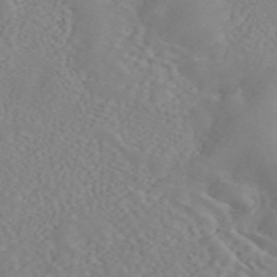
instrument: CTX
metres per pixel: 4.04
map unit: ANa
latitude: 44.5734
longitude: 23.0298
